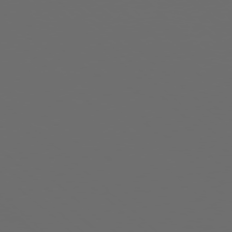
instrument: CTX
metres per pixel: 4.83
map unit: Ap
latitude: -78.6707
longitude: -69.0837
